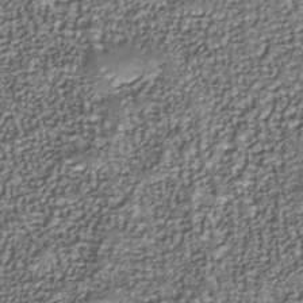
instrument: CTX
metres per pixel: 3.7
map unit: Nhu
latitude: -37.7855
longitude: -81.6883
